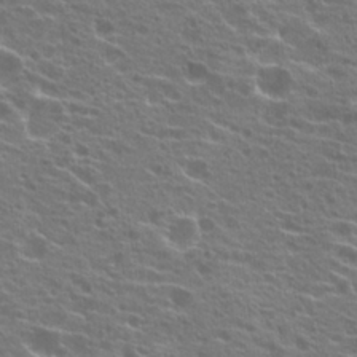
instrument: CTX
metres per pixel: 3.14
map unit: Hto
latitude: 21.7450
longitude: -40.1388
